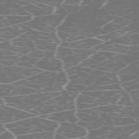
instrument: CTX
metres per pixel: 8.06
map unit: Hpe
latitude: -71.5399
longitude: 8.3684
